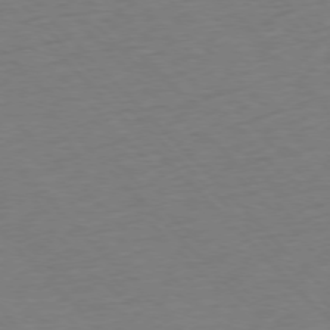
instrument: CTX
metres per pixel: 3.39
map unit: Ap
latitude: -76.9731
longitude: -85.8206
